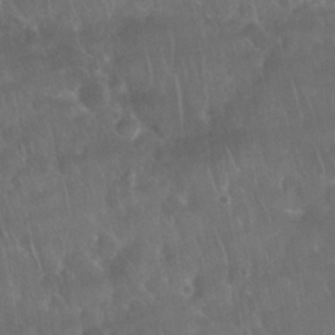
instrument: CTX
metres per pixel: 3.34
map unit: Nhu
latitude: 28.6679
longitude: -65.1025
